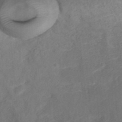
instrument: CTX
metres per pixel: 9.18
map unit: ANa
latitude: 36.5357
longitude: 13.7856
